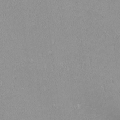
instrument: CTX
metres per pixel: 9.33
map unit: lHvf
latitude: -12.6141
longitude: -104.9136
